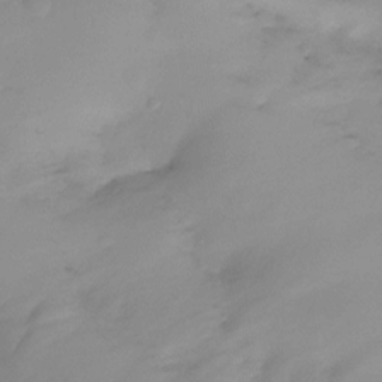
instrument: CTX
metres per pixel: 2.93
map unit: Ht
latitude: -15.3132
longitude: -44.4790
